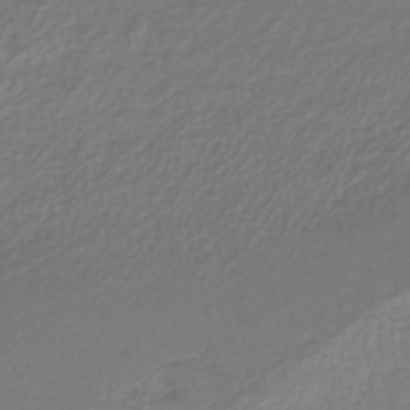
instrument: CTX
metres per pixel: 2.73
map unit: lHb
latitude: -41.2943
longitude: 71.6722
